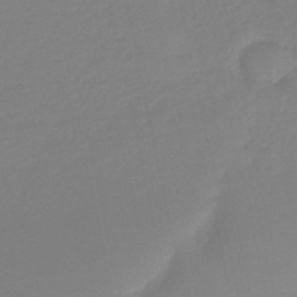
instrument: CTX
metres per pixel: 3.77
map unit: lHb
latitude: -46.6518
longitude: 64.6141
